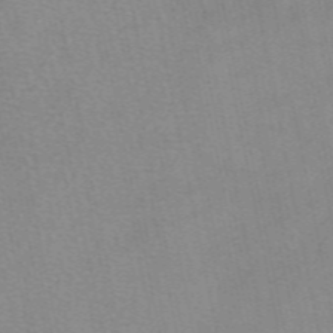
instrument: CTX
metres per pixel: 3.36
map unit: eAb
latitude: 49.8394
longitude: 106.1606
